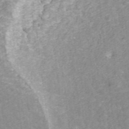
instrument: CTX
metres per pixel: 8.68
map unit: ANa
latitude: 42.8947
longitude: 26.2172
